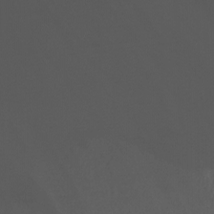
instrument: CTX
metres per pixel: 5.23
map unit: Ht
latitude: -12.7463
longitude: -50.6112
